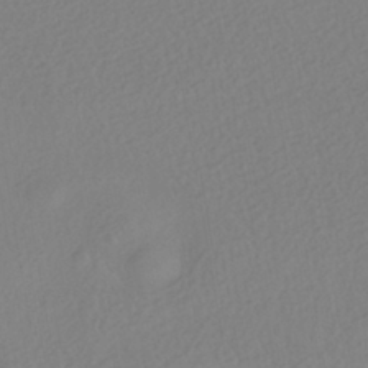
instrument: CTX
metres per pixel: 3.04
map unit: HNhu
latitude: -40.8786
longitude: 104.4251
